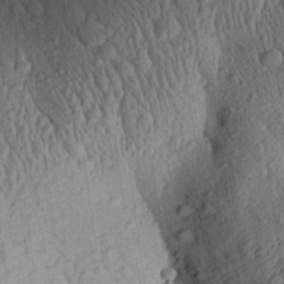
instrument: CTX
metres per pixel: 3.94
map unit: Aa
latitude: 29.5938
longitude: -137.7072
